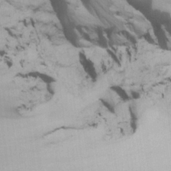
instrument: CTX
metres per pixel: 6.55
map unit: lHvf
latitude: 22.9703
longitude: 141.2754
